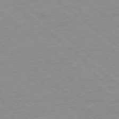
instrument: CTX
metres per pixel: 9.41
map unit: Ap
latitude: -78.4818
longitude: -83.7827
